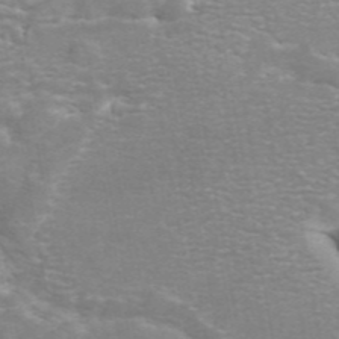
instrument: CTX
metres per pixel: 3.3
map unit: ANa
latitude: 44.8758
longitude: 26.9730
